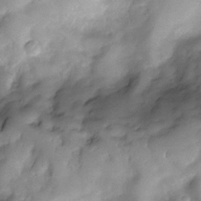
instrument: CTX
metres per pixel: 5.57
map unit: Nve
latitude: -26.7085
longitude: -148.9136
